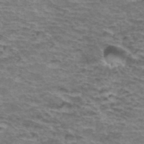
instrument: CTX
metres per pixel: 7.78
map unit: Hto
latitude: 36.7624
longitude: -43.1403
